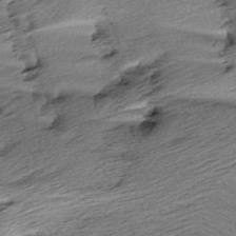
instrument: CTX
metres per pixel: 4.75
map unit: Aa
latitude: 6.2522
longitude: -136.9703
